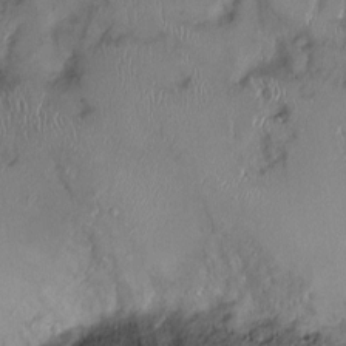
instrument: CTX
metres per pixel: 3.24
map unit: Ht
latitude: -0.9353
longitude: -13.7261
